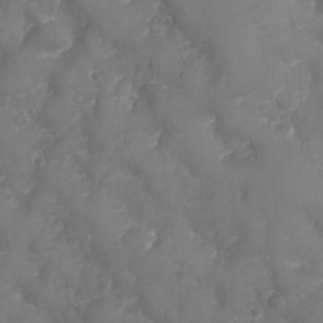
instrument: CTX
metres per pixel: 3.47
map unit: Nhu
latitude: 25.6882
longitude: -63.4049
